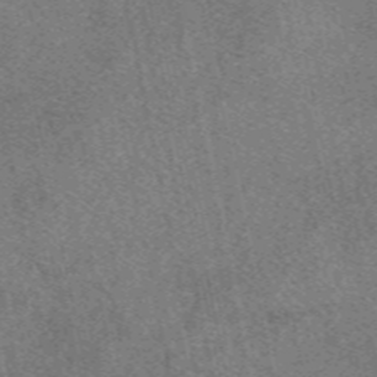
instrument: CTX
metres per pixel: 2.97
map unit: eAb
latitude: 48.7435
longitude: 109.3887
